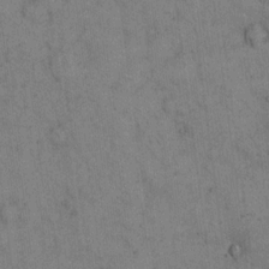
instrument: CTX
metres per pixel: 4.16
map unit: eHh
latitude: 15.1026
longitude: -62.8569
